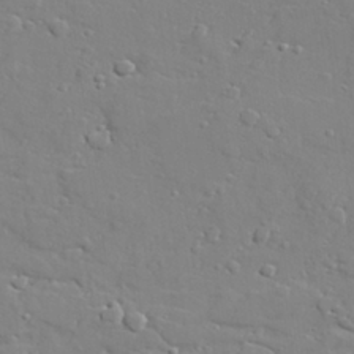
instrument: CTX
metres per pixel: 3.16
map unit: lAvf
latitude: 28.2333
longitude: -108.1955
